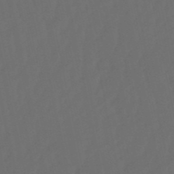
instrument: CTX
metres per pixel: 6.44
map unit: lHb
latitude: -50.9353
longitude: 81.1620
